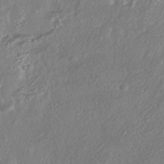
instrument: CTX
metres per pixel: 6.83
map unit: HNhu
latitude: -40.7841
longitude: 108.0094
